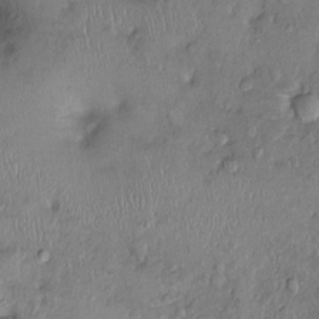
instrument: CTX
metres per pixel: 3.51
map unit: Ht
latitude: 0.1577
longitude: -14.2334
